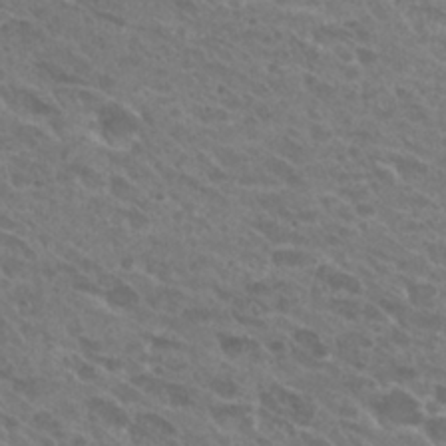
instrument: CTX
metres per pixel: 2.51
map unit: Hto
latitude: 27.1592
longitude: -35.7260
